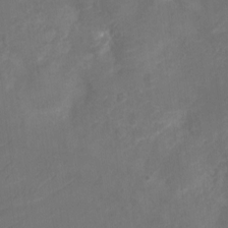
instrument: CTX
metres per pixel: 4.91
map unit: Nve
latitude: -19.3699
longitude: 106.6330
